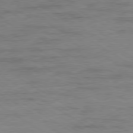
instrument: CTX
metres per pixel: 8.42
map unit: Ap
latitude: -80.1417
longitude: -52.6113
